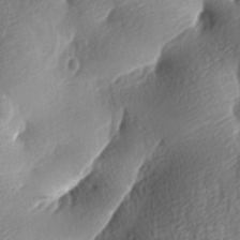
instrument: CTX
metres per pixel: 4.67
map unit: lAa
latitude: -8.7652
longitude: -126.1200
